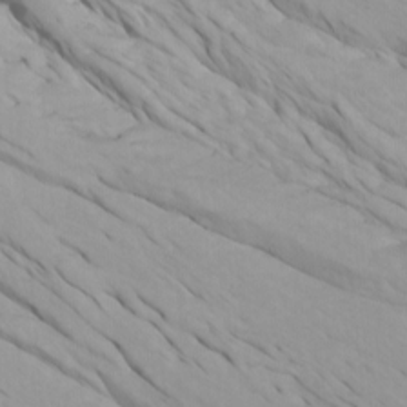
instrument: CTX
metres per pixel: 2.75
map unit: Htu
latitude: -7.0864
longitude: -69.0458
